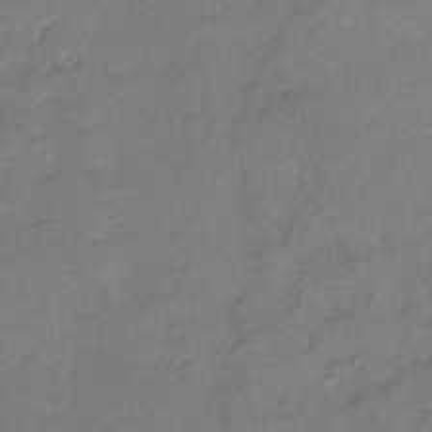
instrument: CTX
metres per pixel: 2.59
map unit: Hto
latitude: 5.4237
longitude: -61.1781
